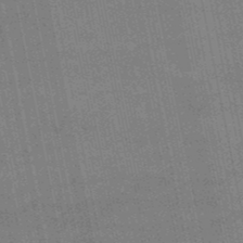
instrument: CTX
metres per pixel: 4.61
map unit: lHb
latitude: -49.0109
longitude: 73.9745
